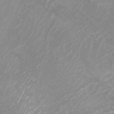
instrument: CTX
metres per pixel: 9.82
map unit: Htu
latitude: -5.5966
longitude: -75.0458
